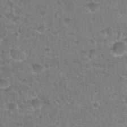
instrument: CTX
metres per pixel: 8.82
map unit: Hto
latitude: 21.7639
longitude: -48.8758
